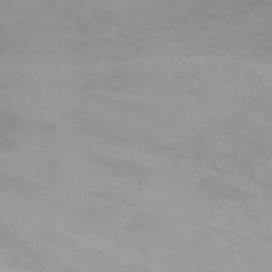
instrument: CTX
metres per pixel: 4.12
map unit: Ht
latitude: 6.1011
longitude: -29.8961
